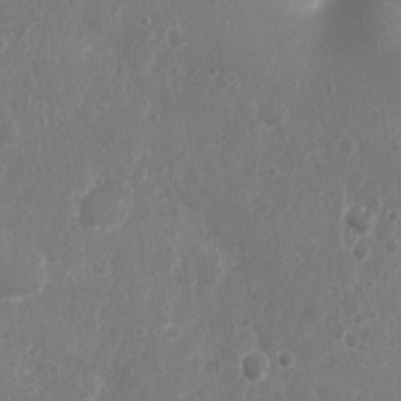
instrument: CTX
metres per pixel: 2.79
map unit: Nhu
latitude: 5.5938
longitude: -17.2348
